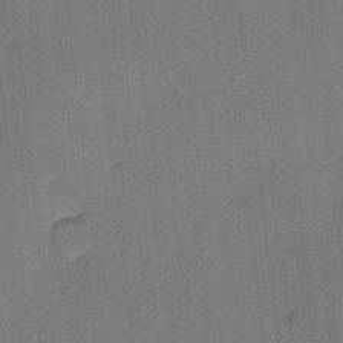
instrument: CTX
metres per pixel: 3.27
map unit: HNhu
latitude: 6.1956
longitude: 15.3888
